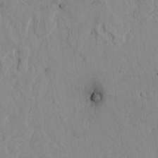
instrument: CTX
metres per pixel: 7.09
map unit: lAvf
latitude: 7.0080
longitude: 168.9730
